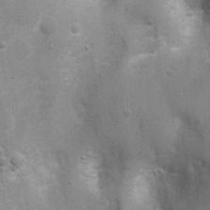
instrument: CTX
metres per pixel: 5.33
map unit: Ht
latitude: 4.4223
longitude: -21.4615
